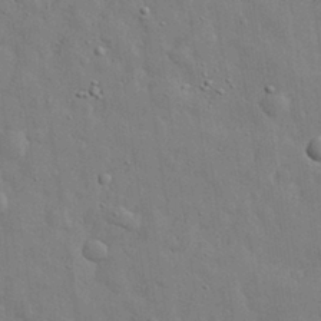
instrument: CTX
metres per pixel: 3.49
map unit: eHh
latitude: 29.7449
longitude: -75.9150
